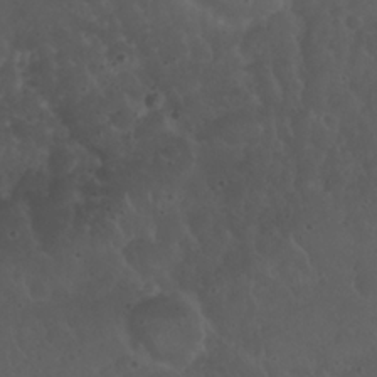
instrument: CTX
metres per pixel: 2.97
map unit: Nhu
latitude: 23.0080
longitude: -65.7639
